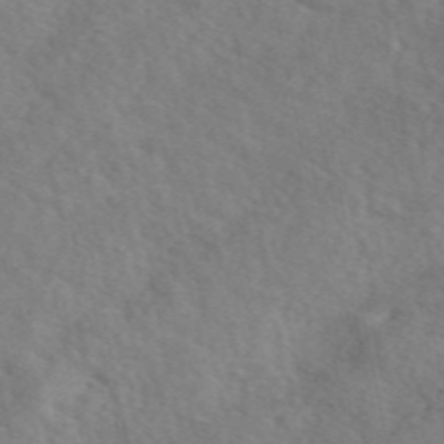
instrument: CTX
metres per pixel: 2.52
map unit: eAb
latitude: 49.3293
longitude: 119.4454
